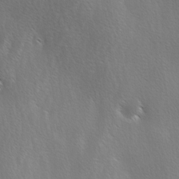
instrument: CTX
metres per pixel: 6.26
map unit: Ave
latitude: -0.4818
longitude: -112.6679
